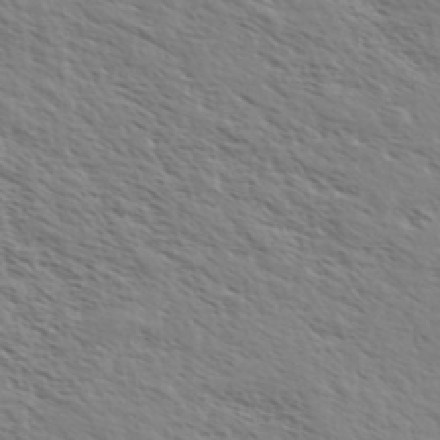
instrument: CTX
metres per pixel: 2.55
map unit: eHh
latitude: 36.0633
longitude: -139.1025
